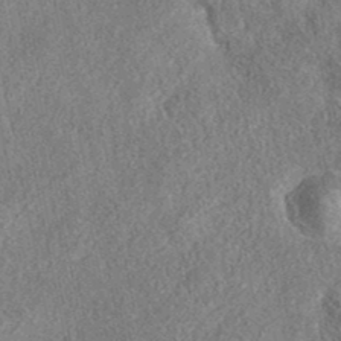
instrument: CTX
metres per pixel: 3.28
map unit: eAb
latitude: 36.9325
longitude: 112.5385
